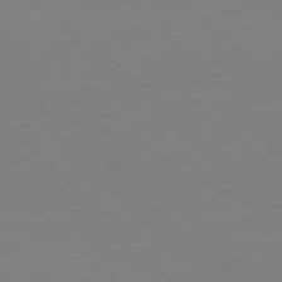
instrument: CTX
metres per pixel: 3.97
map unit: Ap
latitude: -77.4076
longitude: -84.8380
